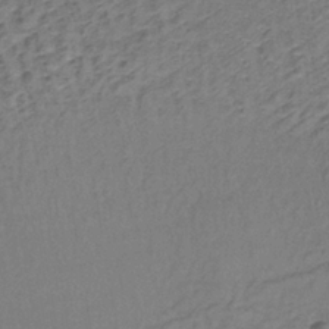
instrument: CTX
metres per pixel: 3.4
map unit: lHb
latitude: -35.5399
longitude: 63.5399
